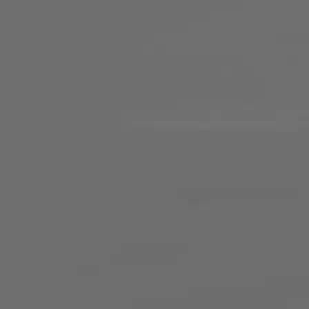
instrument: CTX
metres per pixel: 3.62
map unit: lApd
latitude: 83.0269
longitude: -137.9717
